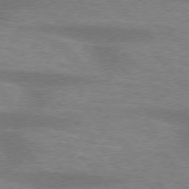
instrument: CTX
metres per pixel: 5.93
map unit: lApd
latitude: 75.3671
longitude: -58.8569
